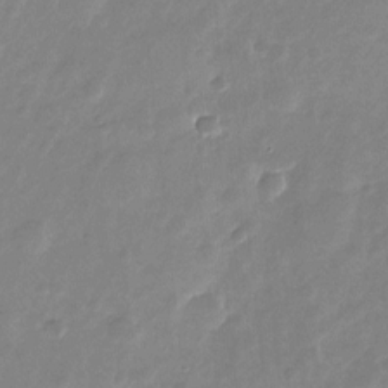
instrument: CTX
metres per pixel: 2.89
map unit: Nhu
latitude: -27.0486
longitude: -74.0444
